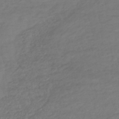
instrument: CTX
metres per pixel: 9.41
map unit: lHb
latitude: -37.9745
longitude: 70.3117
